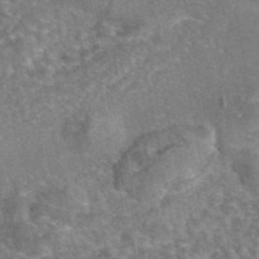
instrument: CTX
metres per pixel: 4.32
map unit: eAb
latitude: 45.8772
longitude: 107.1242
